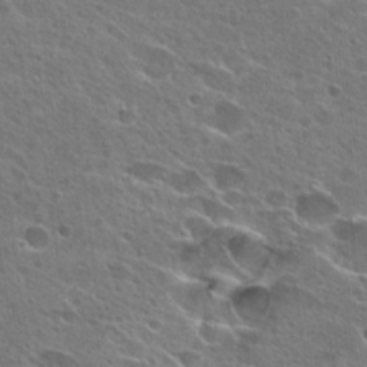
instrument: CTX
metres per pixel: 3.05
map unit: Hto
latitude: 26.4790
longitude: -44.4034
